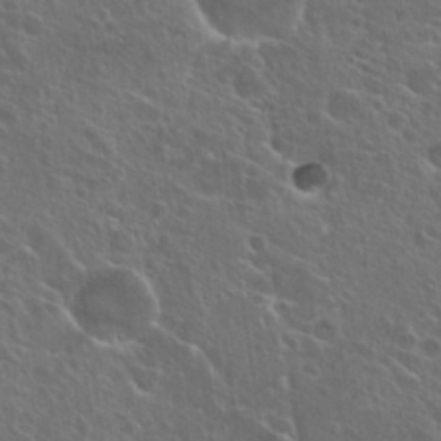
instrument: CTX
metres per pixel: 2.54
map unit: Hto
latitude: 26.0633
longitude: -45.1403
